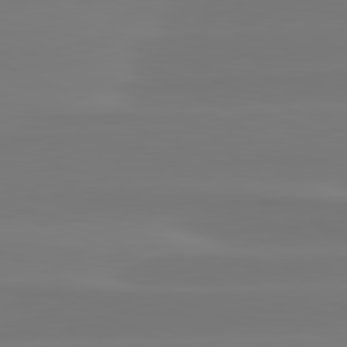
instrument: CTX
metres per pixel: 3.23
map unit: lApd
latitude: 81.7639
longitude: -134.8002
